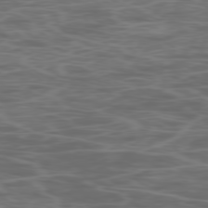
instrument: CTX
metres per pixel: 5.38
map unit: Ap
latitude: -78.8219
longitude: -75.3671
